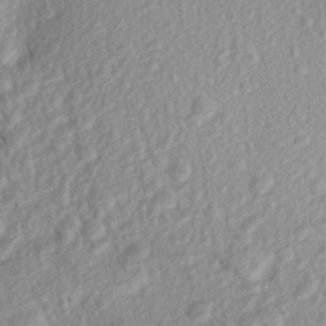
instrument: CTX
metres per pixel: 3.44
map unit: Aa
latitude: 27.2537
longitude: -143.8961
